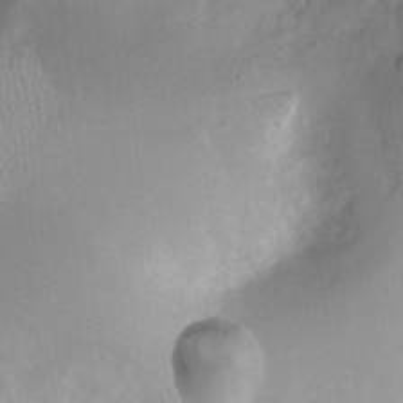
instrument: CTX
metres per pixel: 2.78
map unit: Ht
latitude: -1.0865
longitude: -19.9528
